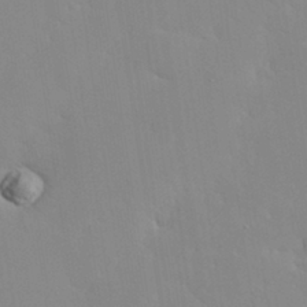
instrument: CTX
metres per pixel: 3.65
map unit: Nhu
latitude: 31.1026
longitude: -57.5182
